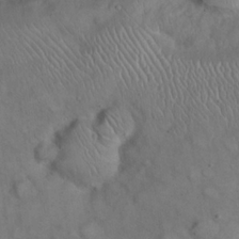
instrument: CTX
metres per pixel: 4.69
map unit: eHh
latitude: 22.1389
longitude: -61.5182
